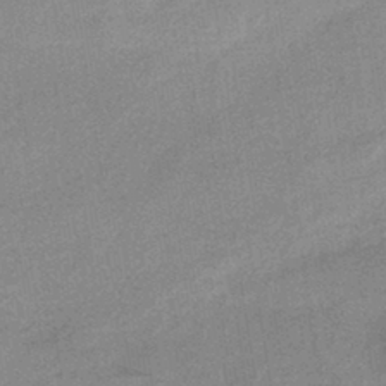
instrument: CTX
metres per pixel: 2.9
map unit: HNhu
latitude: -42.5951
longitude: 90.3873
